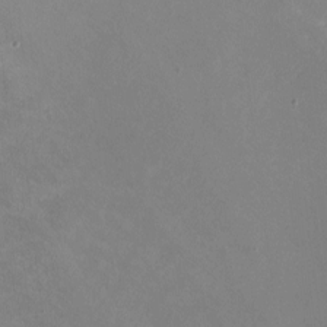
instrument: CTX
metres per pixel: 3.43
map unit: HNhu
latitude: -0.3118
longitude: -3.1592
